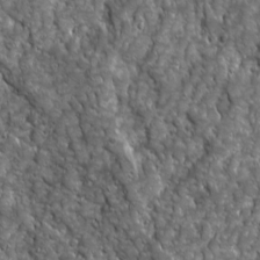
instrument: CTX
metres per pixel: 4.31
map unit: Ave
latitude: 16.2900
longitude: -132.9703
